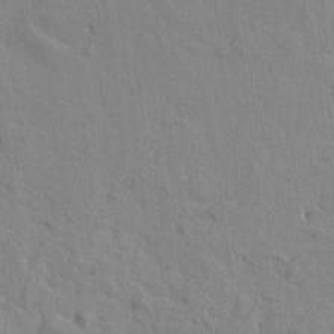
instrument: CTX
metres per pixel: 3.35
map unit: Htu
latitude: -2.5762
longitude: -175.6694
